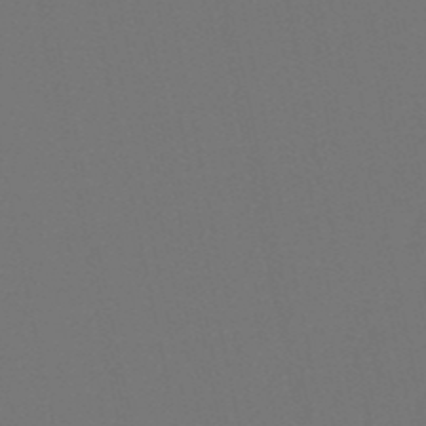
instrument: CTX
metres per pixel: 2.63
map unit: lHb
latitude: -51.2754
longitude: 80.3495
